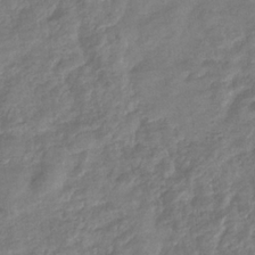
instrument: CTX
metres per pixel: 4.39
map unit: eHb
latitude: -34.0661
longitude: 79.7855
